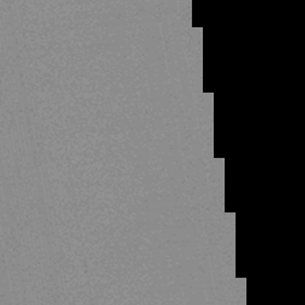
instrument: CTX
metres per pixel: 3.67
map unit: HNb
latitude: -44.4251
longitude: -40.0633
